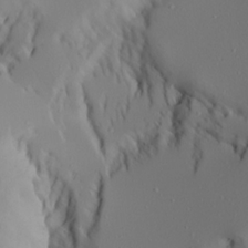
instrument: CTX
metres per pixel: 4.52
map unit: Aa
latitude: 21.2537
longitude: -146.6113
